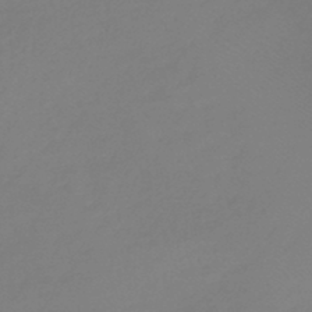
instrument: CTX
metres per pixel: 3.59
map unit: lHb
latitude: -44.2551
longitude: 71.0675
